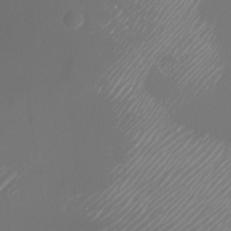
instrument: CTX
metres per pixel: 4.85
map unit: Nhu
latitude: -24.7652
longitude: -72.3090
